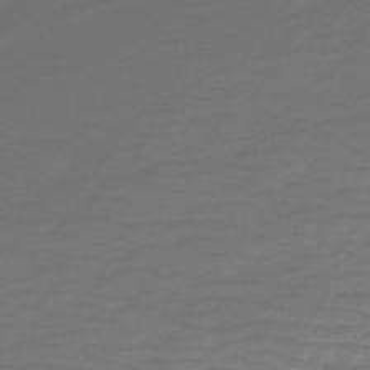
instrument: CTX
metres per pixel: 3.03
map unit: HNb
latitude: -47.3320
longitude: 52.2361
